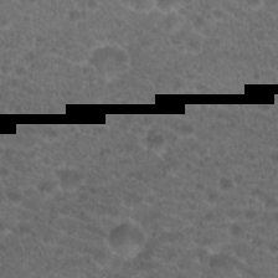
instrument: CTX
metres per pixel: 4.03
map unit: Hto
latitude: 19.5560
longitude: -40.5734
